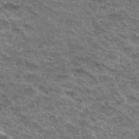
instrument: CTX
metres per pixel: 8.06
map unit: Hto
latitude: 32.4979
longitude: -47.1026
